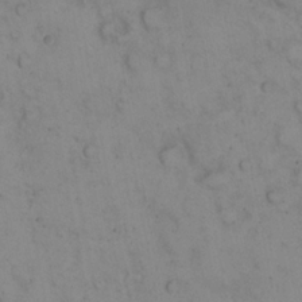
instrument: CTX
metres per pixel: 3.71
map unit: eHh
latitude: 22.9892
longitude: -62.0633
